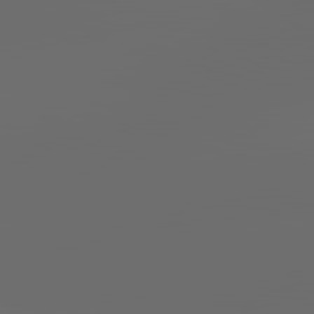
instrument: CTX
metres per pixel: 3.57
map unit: lApd
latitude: 83.6127
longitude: -129.3859
